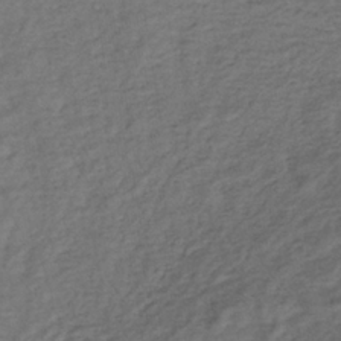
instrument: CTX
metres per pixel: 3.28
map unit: lHb
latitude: -35.8800
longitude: 69.9367
